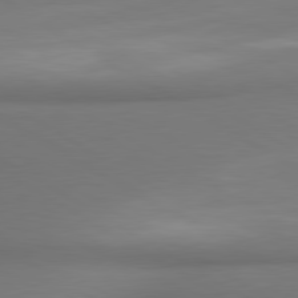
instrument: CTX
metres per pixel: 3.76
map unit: lApd
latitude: 80.1200
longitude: 174.2550
